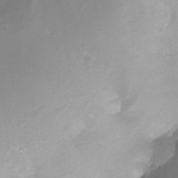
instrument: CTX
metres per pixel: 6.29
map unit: Nhe
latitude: -27.1053
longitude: -109.8961
